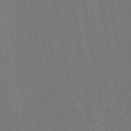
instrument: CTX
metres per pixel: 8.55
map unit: Ht
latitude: -10.8408
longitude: -22.0822
